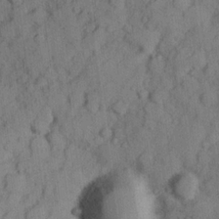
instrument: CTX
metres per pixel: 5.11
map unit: Hve
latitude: 24.6490
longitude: 147.7477
